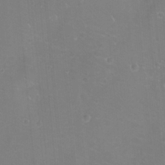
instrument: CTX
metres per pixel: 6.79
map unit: eHh
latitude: -11.5588
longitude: -60.8947
